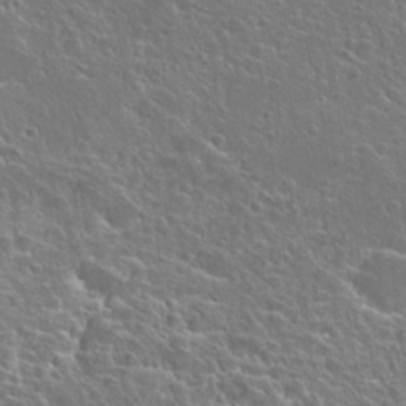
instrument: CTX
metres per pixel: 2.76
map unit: Hto
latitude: 25.1592
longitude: -44.9702
